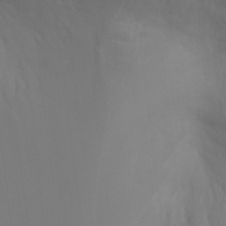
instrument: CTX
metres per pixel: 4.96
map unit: Ht
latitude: -4.6896
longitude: -24.7624
